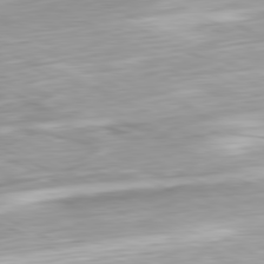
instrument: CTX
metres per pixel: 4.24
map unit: Ap
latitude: -81.0298
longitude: -70.1389
